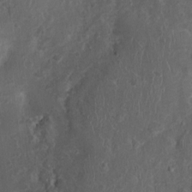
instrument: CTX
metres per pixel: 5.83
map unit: Nhu
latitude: 1.4804
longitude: -14.9136
